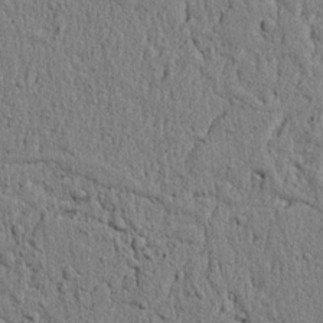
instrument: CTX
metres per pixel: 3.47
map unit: lAvf
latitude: 6.7624
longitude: 167.1053
